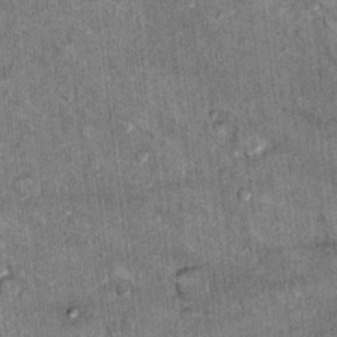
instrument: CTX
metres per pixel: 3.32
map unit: Hto
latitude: 10.3845
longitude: -36.3845
